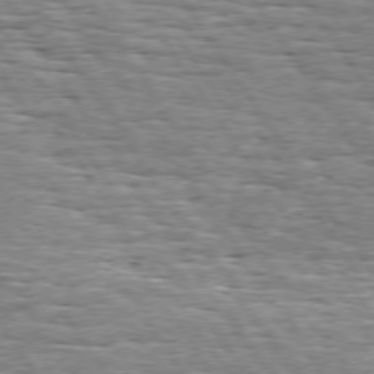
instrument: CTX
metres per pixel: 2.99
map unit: Hpe
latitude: 73.7639
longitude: -138.1389
